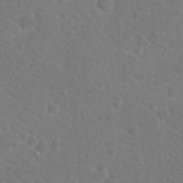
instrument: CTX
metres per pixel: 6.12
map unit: Hto
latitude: 18.7624
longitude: -37.3293
